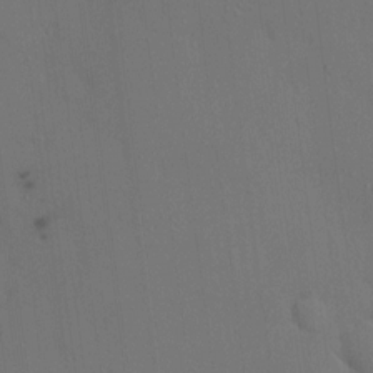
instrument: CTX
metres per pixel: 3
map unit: HNhu
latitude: 6.1389
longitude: 15.1620
